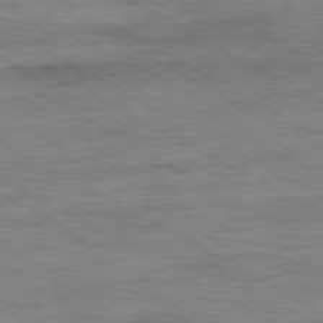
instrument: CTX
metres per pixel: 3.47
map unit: Ap
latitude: -80.5385
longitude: -77.0836
